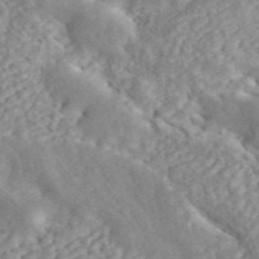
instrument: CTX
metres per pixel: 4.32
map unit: ANa
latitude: 45.6694
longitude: 24.8597
